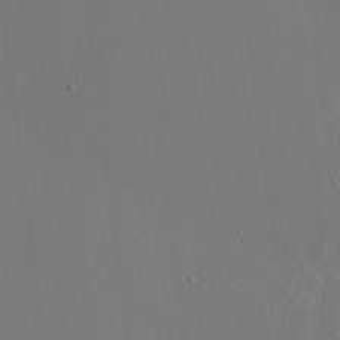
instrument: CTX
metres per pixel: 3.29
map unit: HNhu
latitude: 11.1592
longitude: 22.8408
